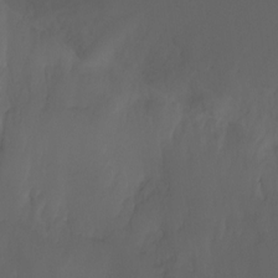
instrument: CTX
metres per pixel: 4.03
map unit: Ht
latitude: -7.8989
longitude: -31.8017
